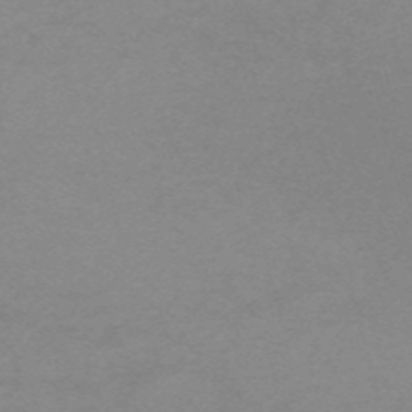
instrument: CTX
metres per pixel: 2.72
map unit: HNb
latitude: -55.8989
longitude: -40.9135
